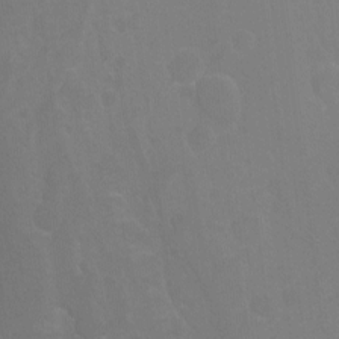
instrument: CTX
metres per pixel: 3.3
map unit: Hto
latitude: -7.4076
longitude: -45.1592
